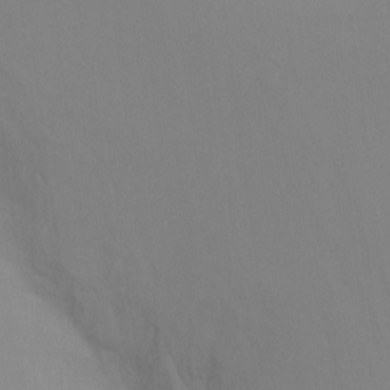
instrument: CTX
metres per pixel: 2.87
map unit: Ht
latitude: -8.7841
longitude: -32.3089
